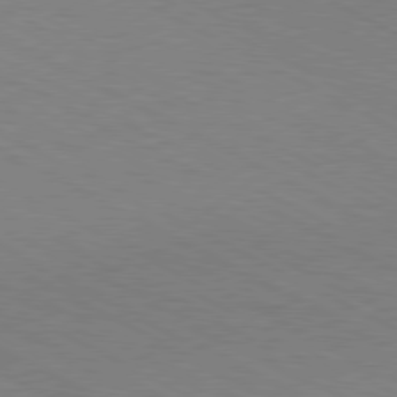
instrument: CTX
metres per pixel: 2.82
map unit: Hpe
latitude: -81.0865
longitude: 12.2551
